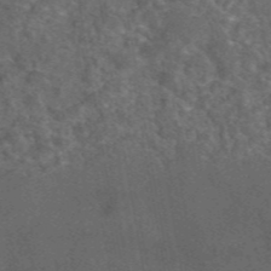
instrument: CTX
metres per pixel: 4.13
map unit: eAb
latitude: 45.2348
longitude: 116.1038
